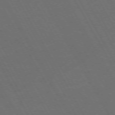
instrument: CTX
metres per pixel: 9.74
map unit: Hpe
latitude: -74.3496
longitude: 8.0094
